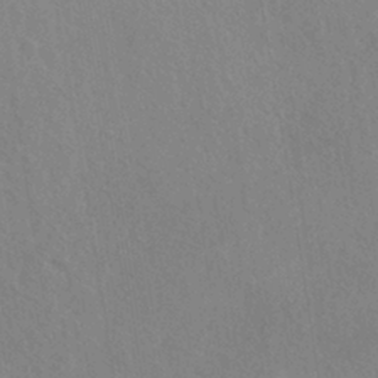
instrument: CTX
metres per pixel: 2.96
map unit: HNhu
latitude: -40.5763
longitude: 97.1998
